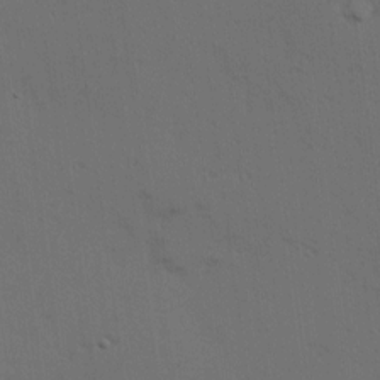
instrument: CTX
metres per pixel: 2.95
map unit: Hve
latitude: 14.4034
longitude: -90.6113
